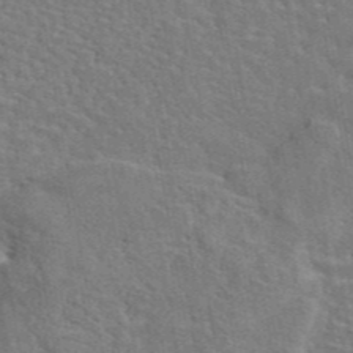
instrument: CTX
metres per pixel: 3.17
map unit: eAb
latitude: 44.8002
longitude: 110.4440
